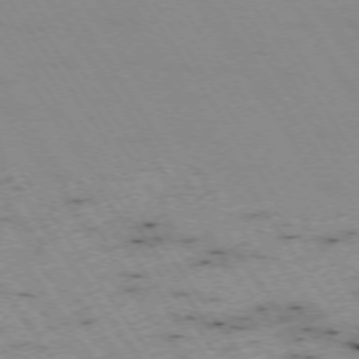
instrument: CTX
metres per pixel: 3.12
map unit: Hpe
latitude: -74.1039
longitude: 2.0661
